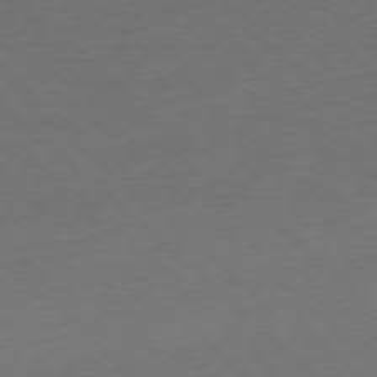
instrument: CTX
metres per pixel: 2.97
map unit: Ap
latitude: -75.6722
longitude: -78.1767
